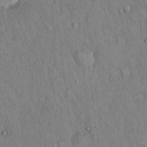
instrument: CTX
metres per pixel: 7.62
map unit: Hto
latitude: 14.5168
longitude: -58.6302
